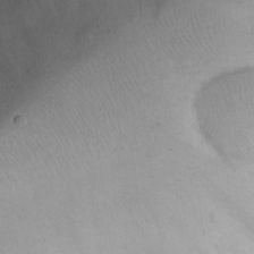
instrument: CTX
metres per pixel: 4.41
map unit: eHh
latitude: 24.1577
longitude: -66.0255
